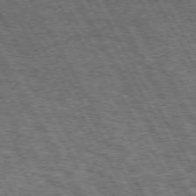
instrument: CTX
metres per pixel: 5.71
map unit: Hpe
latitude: 73.0459
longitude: -125.5938
